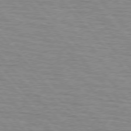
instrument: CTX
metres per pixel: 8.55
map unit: lApd
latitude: 76.1577
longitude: -76.9324
